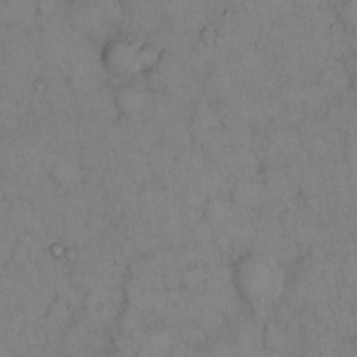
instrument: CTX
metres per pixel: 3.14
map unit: Hto
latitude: 11.8017
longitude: -61.1403
